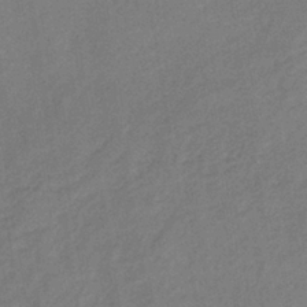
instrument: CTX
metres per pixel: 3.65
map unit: lHb
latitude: -37.6155
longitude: 71.3888
